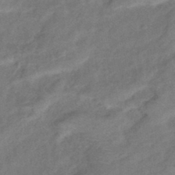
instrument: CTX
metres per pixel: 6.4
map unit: eHb
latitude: -42.1794
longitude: 83.5588
